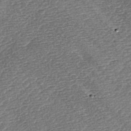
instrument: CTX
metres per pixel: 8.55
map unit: lAa
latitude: -3.1620
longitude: -128.7246
